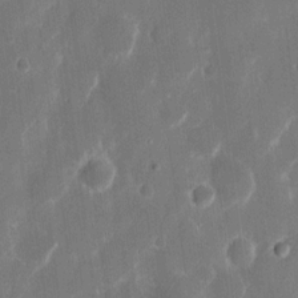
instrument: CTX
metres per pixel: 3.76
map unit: eHh
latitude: 13.1025
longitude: -72.0444
